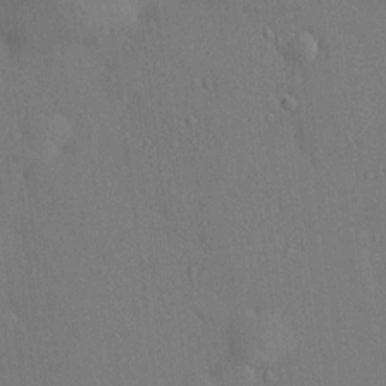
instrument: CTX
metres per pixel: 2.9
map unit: HNhu
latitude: 6.0633
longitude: 15.0676
